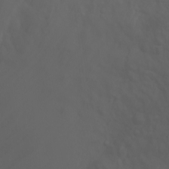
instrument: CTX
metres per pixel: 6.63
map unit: Nhu
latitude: -4.7274
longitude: -86.8191
